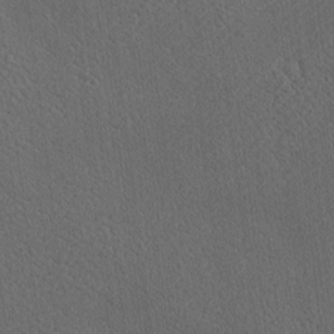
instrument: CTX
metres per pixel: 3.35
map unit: Htu
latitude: -7.5210
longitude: 156.4440
